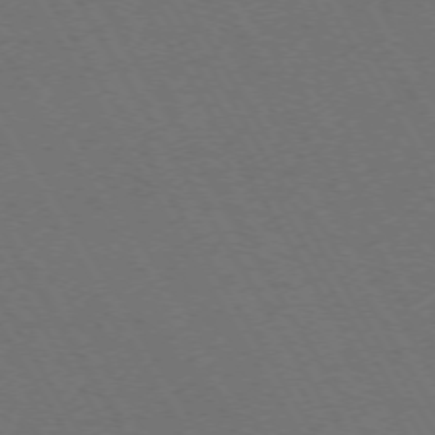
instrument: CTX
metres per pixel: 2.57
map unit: Ap
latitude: -74.0661
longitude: -73.9151
